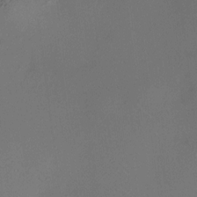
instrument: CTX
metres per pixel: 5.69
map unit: HNhu
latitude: 10.4601
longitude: 16.3496
